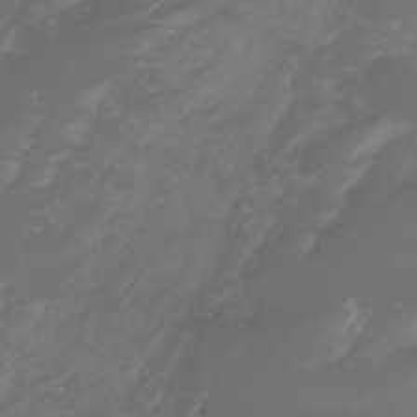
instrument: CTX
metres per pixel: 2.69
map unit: Aa
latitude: -8.6896
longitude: -77.9528
